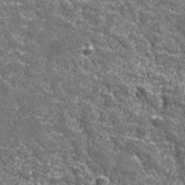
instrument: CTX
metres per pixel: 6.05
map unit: eHh
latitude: 43.0836
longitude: -90.3278
